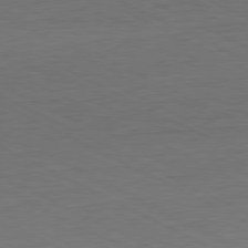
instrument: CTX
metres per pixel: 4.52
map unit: Hpe
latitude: -81.2565
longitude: 18.2739
